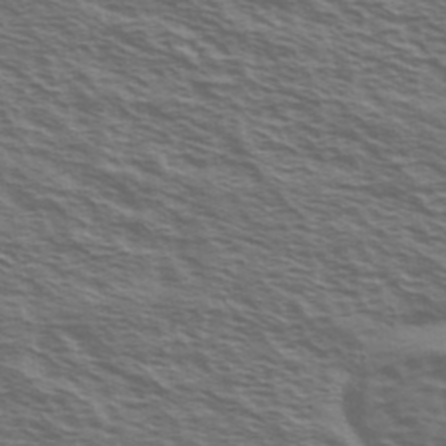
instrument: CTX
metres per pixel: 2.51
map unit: Ave
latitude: 38.3845
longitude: -109.5560
